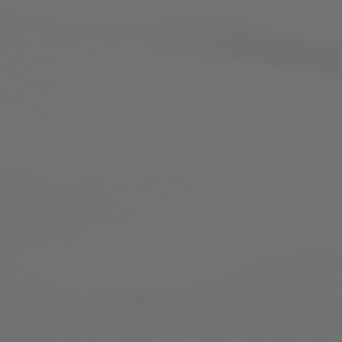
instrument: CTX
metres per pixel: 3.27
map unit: lApd
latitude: 79.9339
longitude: 164.8786
